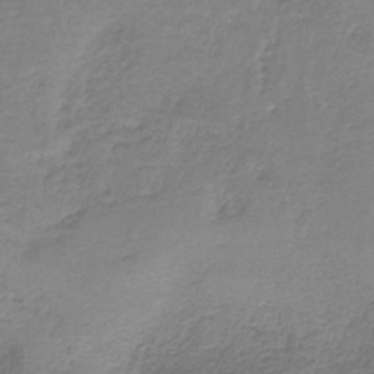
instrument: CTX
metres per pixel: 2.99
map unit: HNb
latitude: -35.9178
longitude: 56.5951
